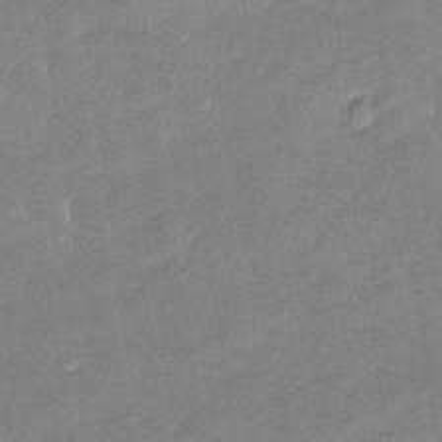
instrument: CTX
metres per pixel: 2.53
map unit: lHb
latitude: -34.6518
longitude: 68.5762
